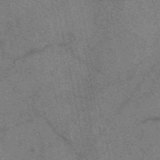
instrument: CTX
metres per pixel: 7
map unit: eAb
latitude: 48.6490
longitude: 109.3510
